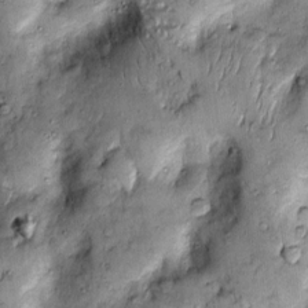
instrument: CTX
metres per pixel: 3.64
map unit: Htu
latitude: -4.0094
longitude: 158.9731
